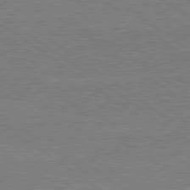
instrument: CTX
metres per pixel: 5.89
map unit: lApd
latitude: 79.6316
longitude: 166.5952
